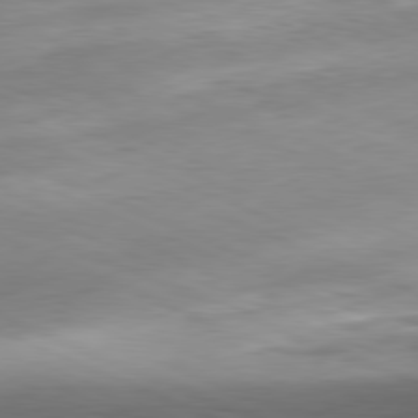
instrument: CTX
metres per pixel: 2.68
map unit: Ap
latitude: -81.6722
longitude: -80.9136
